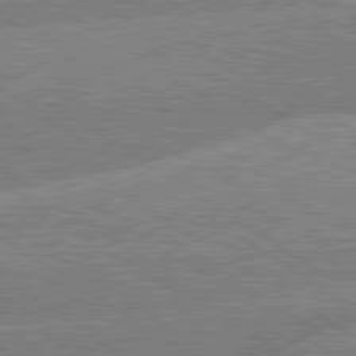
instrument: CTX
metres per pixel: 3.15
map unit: lApd
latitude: 79.8206
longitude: -157.8394
